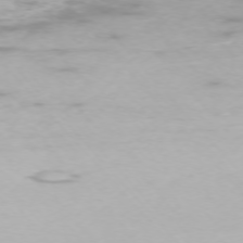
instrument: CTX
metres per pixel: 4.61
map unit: Ap
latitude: -74.9731
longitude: -76.1955
